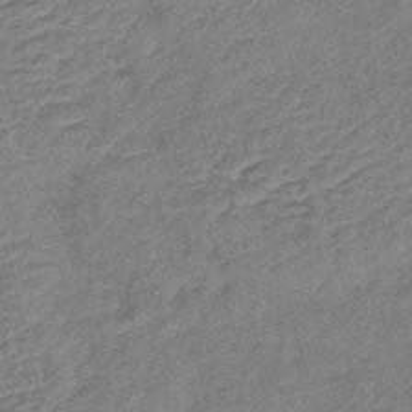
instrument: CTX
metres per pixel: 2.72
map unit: lHb
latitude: -40.5007
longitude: 75.9178
